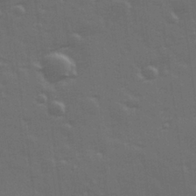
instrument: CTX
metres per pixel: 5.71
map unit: Hve
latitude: 26.6869
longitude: 146.5951
